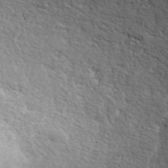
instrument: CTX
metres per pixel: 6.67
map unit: ANa
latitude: 41.4993
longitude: 55.5399
